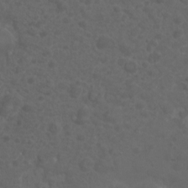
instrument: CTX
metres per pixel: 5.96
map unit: eHh
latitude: 0.7246
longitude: -56.3656
